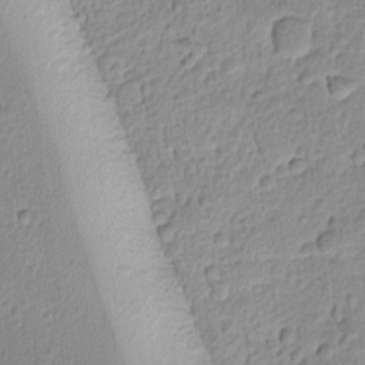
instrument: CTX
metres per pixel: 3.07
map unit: lAvf
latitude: -9.0864
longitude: -119.4993
